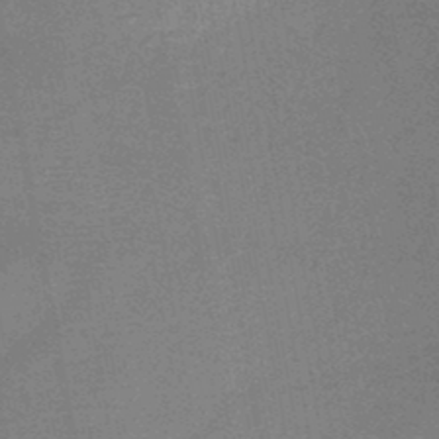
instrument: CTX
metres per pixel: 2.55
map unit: HNb
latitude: -46.9352
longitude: -39.6505
